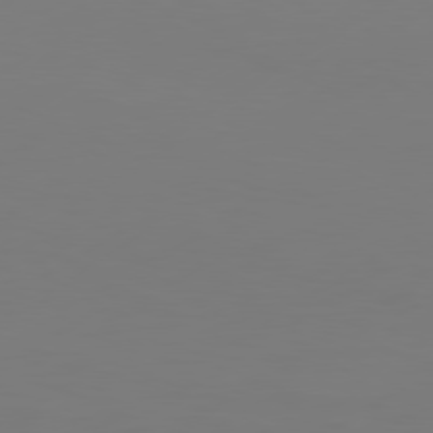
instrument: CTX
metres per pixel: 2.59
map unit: Hpe
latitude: 78.7813
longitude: -128.0822
